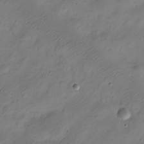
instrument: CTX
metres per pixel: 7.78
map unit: Nve
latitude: -23.6533
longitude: 106.2929
